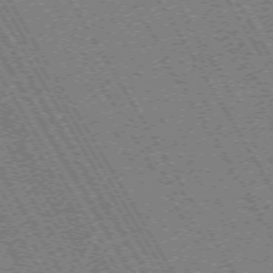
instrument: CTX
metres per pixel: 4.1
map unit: Hpe
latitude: -70.7652
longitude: 10.7841
